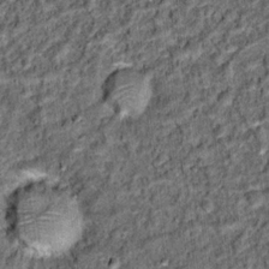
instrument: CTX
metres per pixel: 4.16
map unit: Hto
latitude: 15.3104
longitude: -35.8772
